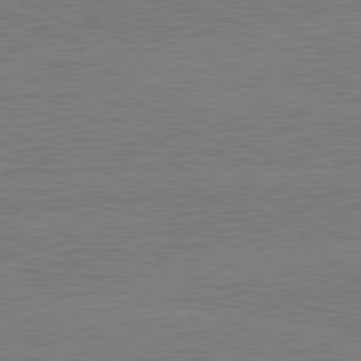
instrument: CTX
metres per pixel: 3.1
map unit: lApd
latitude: 80.7813
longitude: -126.4034
